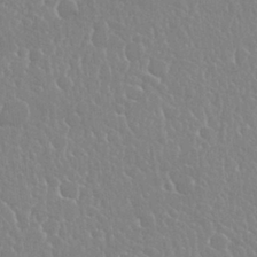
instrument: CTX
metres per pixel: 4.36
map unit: Nhu
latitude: 25.1592
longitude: -59.6316
